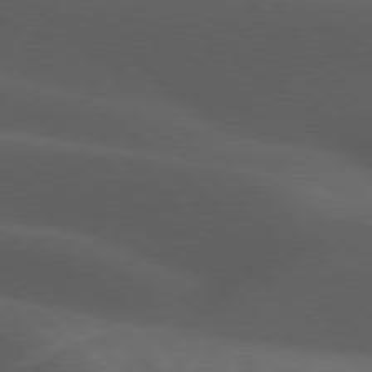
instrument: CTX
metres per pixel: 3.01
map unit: lApd
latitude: 77.6882
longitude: -53.8017
